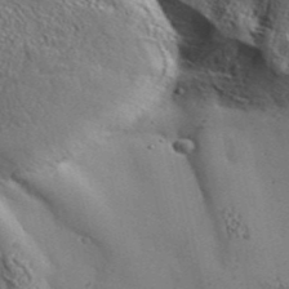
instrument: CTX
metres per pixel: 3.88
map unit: Aa
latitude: 33.6883
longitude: -135.4426
